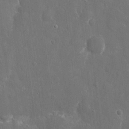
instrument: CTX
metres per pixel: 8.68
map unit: eHh
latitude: 9.2348
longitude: -70.1767
